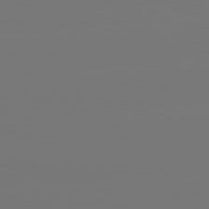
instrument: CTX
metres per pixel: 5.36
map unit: lApd
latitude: 80.8947
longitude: -149.1781
